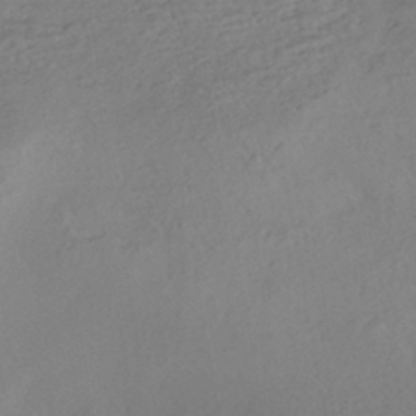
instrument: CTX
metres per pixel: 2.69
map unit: HNhu
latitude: -43.3509
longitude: 103.1053
